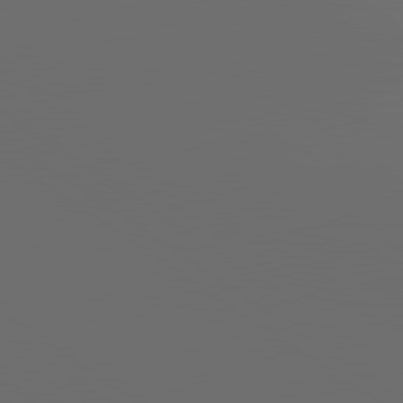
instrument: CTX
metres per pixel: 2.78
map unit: lApd
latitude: 79.7072
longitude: 164.5007
